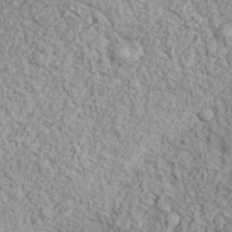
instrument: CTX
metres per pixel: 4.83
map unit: eHh
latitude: 37.6127
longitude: -81.3859
